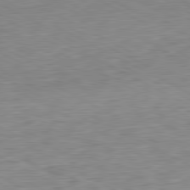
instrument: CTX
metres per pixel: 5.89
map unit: Ap
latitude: -81.6155
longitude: -67.8961
